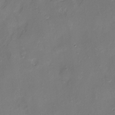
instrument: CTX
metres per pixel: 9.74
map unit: Nhu
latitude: -15.5966
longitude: -54.1578
